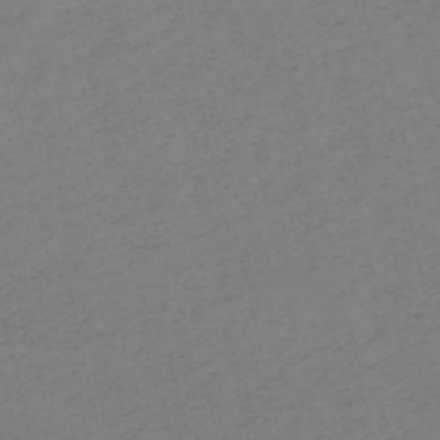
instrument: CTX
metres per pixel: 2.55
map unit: HNb
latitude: -54.2362
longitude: -39.1592
